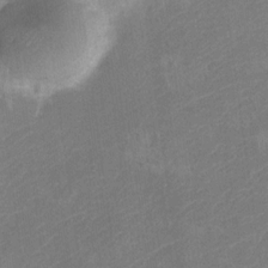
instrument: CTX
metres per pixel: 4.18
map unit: Nve
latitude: -25.7666
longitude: 106.8597
